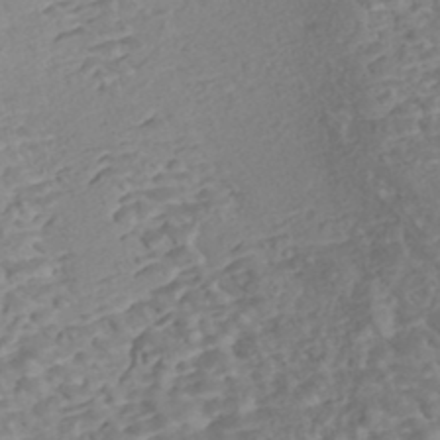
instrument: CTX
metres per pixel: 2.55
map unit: Nhe
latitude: -47.4643
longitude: -171.9906
